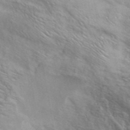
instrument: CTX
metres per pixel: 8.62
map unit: ANa
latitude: 43.1214
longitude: 54.8975
